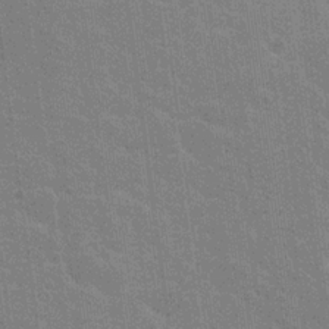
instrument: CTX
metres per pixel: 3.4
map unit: Nhu
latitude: 18.5168
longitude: -30.7058
